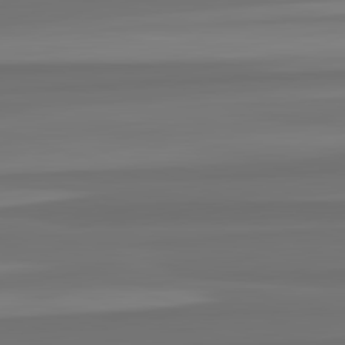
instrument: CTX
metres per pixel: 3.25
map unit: lApd
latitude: 82.9135
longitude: 164.6708
